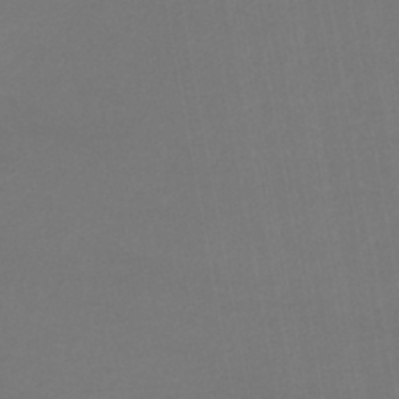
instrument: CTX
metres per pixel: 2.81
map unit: lHb
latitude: -45.2565
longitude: 62.0094
